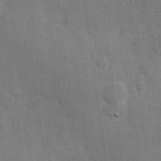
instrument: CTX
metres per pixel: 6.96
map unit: Hve
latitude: 18.5923
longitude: 151.3888
